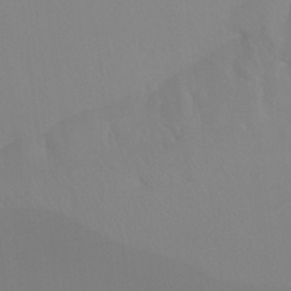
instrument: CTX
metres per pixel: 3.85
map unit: Ht
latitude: -15.7478
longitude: -47.9717
